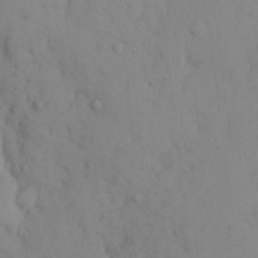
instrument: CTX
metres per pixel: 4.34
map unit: eHh
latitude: 12.2901
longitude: -61.6883
